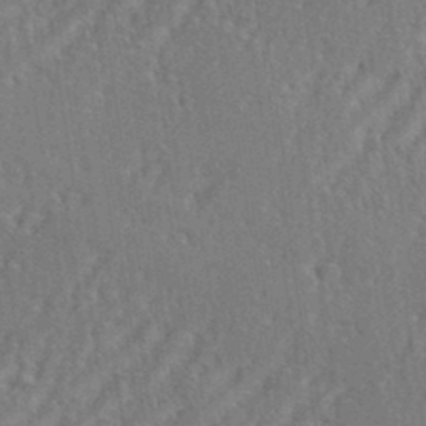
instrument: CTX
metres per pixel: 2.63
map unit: eHh
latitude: 34.9324
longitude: -133.7072
